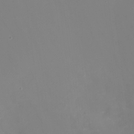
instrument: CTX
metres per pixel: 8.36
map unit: Nhu
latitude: -16.0283
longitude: -57.4615
